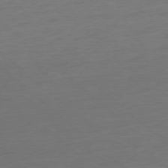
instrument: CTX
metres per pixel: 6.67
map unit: Ap
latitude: -77.7856
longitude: -76.9891
